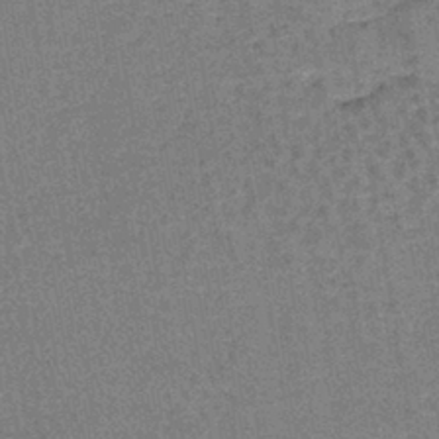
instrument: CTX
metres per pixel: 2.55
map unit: lHb
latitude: -40.7085
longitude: 57.5399
